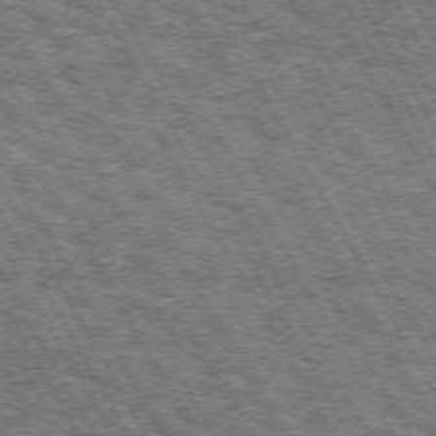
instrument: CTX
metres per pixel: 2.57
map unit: Hpe
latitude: 73.1404
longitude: -125.6127
